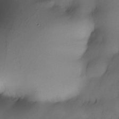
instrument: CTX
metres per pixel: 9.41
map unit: Nhe
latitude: -30.7841
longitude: -139.7450
